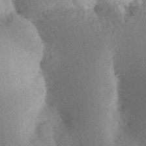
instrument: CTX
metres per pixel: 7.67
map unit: Ht
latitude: 12.9136
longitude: -74.7813
